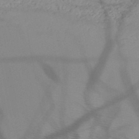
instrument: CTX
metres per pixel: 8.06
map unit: HNb
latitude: -48.8408
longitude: -40.4034
